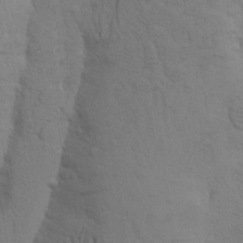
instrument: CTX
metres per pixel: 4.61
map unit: Aa
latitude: 24.9513
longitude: -148.7246
